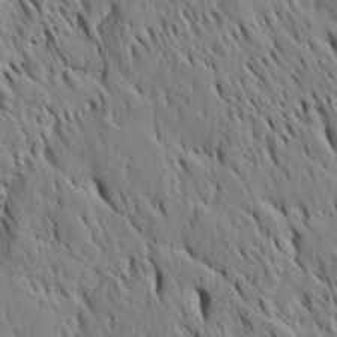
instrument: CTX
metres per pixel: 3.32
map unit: Htu
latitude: -4.2928
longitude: 151.7855
